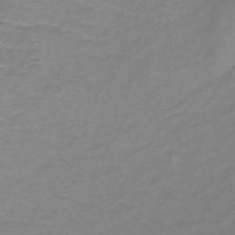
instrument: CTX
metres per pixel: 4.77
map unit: lHb
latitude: -38.3495
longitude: 72.1794
